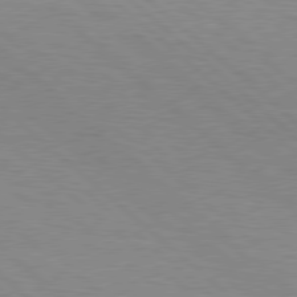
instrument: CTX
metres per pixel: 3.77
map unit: Hpe
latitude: 78.6869
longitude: -139.7827
